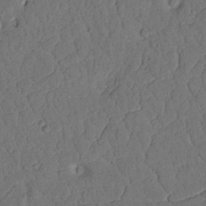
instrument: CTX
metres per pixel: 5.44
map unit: Nhu
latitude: 20.6113
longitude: -75.4238
